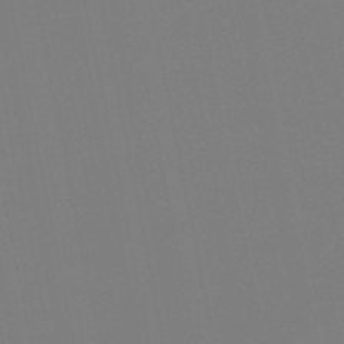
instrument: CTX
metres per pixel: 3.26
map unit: lHb
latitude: -49.8234
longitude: 80.8408
